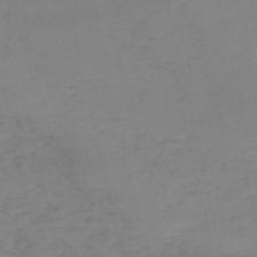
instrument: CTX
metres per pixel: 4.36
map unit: HNb
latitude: -55.1431
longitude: -47.0837
